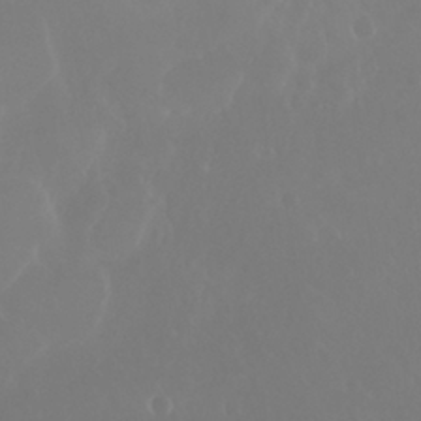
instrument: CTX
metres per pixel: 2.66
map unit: Nhu
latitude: 29.9150
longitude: -57.8394
